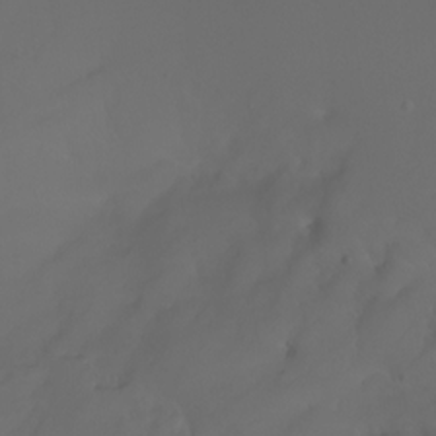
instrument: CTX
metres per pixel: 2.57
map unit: Nhu
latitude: -7.3320
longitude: -81.8394
